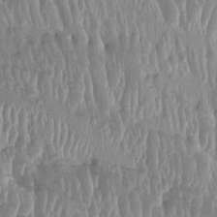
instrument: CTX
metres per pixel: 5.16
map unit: HNhu
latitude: 2.1011
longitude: -6.0822
